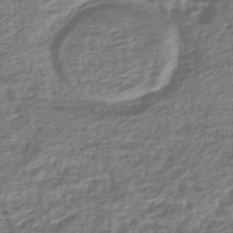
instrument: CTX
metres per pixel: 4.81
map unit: HNhu
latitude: -45.3888
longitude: 96.9353
